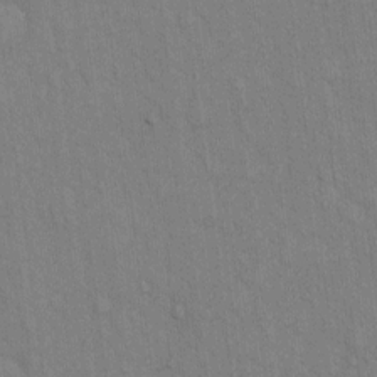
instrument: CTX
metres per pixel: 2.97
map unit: Hto
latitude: 13.0459
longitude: -61.0080
